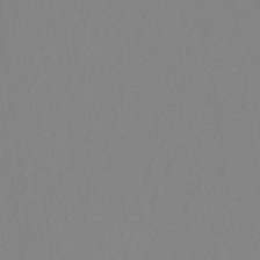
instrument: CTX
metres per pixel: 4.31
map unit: ANa
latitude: 38.4412
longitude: 23.8045
